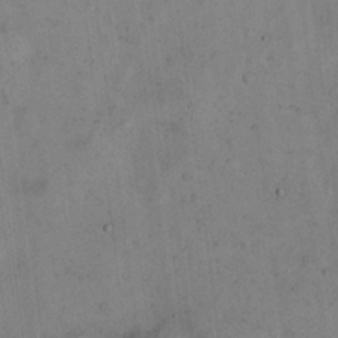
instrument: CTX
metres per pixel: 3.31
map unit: Hto
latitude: 13.7450
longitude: -60.2900
